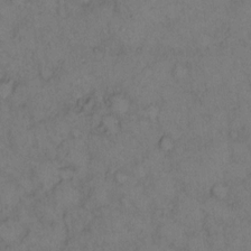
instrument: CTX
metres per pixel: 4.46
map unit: eHh
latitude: 12.5735
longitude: -63.1403
